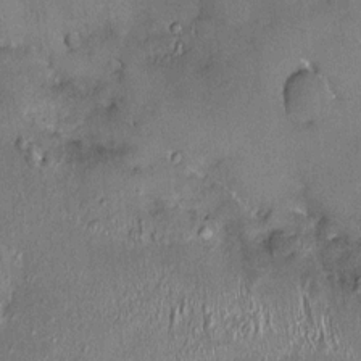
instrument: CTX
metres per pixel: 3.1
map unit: HNhu
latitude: 3.5749
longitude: 7.0297
